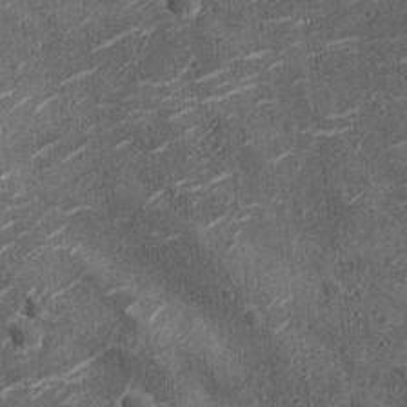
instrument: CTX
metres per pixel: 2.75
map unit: Ht
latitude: -12.4251
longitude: -21.3859
